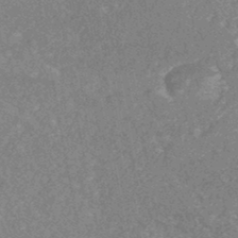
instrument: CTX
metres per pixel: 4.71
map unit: HNhu
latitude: -45.3132
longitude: 99.4076
